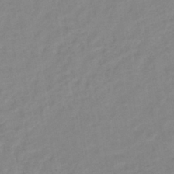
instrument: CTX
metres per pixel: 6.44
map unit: lHb
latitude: -40.0283
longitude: 74.3307
